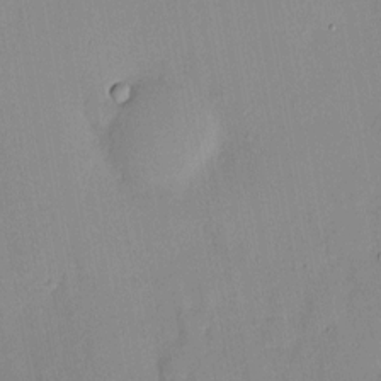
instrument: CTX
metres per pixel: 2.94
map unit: HNhu
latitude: 4.6490
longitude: 14.3496
